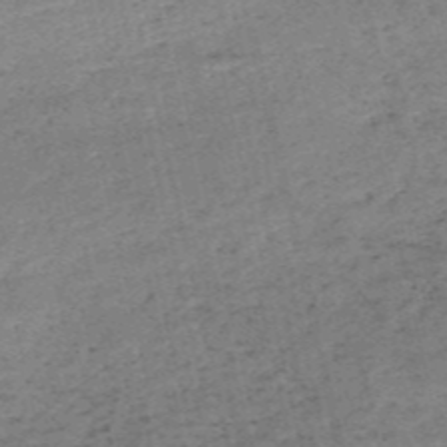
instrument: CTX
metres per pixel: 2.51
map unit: HNb
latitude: -54.3495
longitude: -42.5735
